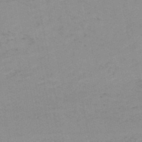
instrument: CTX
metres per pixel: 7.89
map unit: HNb
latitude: -51.9178
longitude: -52.1200
